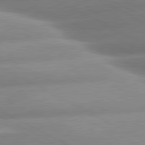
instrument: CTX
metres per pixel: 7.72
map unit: lApd
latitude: 80.7624
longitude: -158.5924
